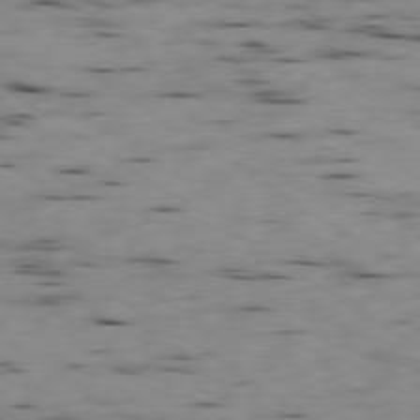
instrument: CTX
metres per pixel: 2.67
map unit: Ap
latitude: -79.7666
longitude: -101.2537
